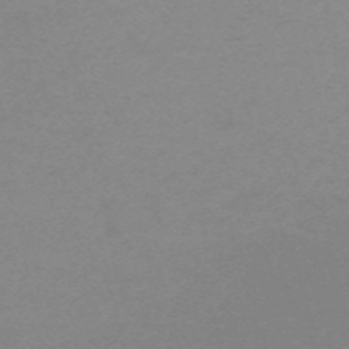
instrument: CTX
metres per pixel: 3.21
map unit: HNb
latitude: -55.8234
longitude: -40.9513
